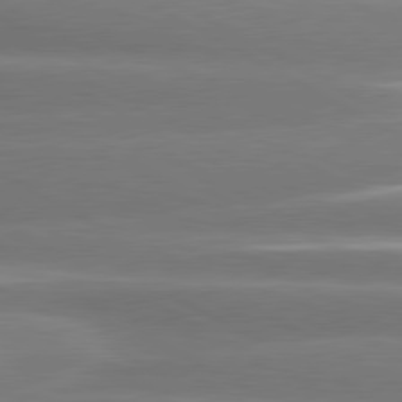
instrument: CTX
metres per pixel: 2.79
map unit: lApd
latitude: 80.6490
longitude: -135.1592
